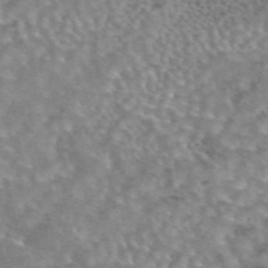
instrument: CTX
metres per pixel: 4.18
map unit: eAb
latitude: 44.6679
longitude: 107.9556
